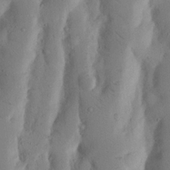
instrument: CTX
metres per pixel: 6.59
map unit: Nhu
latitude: 18.0255
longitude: -75.5938
